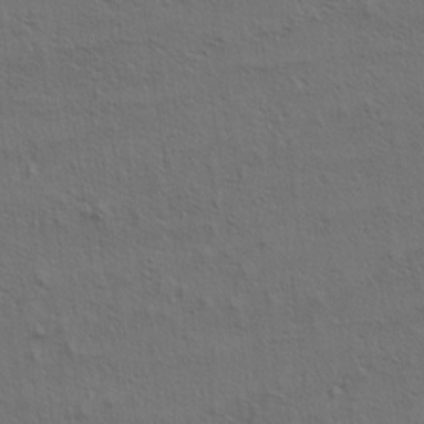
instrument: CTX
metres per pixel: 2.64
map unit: lAa
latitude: 4.5735
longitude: -112.9891
